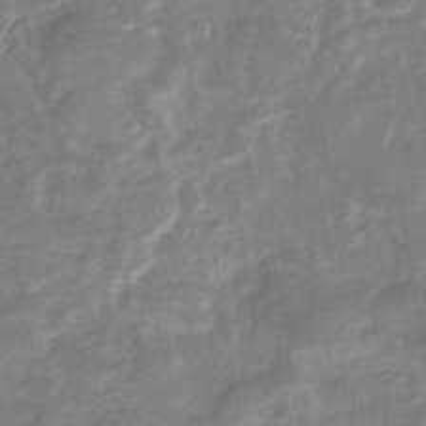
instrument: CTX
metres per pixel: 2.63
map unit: eHb
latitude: -34.8597
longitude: 74.6897
